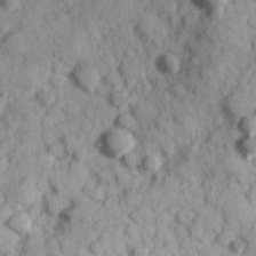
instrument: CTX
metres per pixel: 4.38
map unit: Hve
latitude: 25.0080
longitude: 147.2943
